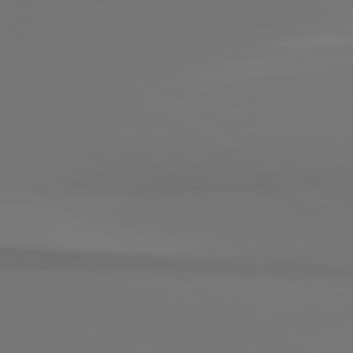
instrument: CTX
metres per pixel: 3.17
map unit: lApd
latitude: 81.1025
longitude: 152.7652
